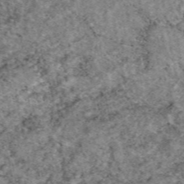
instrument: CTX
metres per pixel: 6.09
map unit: eAb
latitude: 49.1970
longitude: 109.8044
